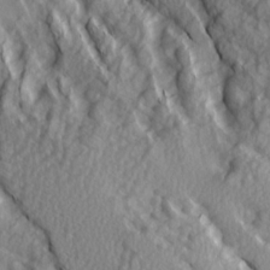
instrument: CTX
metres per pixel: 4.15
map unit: Ave
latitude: 14.5924
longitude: -130.9514
